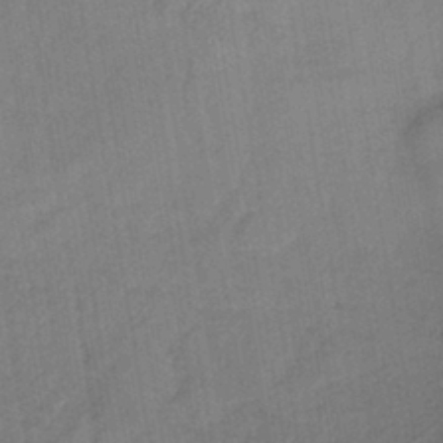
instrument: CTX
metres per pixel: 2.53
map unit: lHb
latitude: -41.1620
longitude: 60.8408
